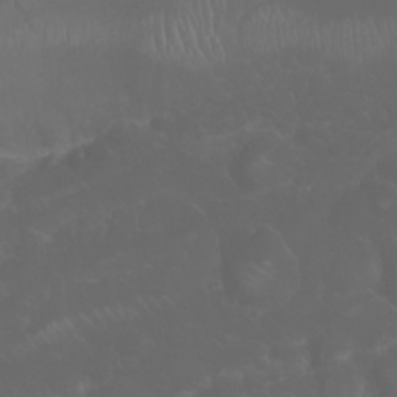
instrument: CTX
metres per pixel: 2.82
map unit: Nhu
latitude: 23.7450
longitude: -60.9513
